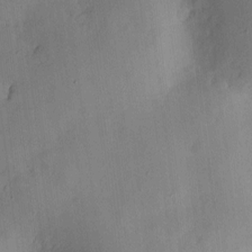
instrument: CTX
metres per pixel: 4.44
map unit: eHh
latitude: 4.7246
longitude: -69.4804
